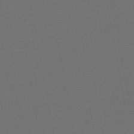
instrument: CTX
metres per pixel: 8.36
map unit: HNb
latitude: -47.8044
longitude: -40.3656
